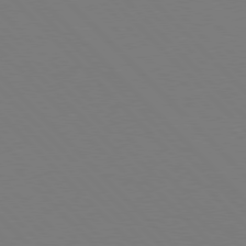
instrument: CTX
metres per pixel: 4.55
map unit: Hpe
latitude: 77.3481
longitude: -125.3292
